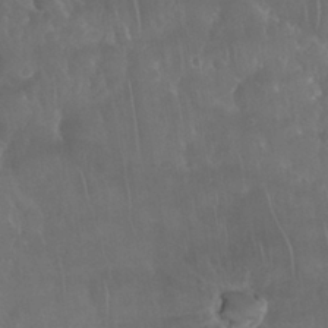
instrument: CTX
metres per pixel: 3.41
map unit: Nhu
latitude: 28.5546
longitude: -65.0647
